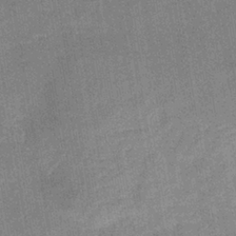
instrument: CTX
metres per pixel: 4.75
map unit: eHb
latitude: -36.7652
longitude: 74.1039
